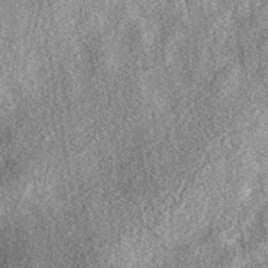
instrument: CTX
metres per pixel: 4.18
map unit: eAb
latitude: 38.4223
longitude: 108.3873
